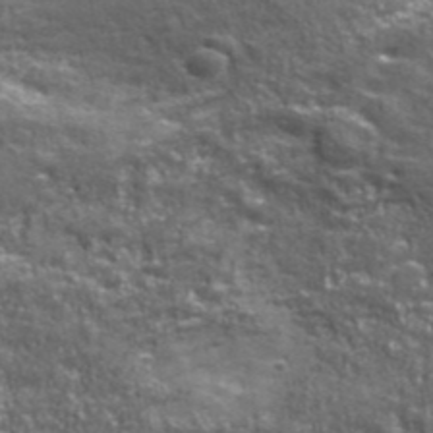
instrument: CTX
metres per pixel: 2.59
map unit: eHh
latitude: 43.3293
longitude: -92.1200
